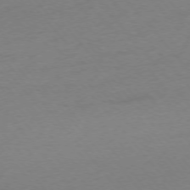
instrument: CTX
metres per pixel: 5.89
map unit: Ap
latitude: -75.7667
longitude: -72.1200
